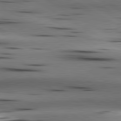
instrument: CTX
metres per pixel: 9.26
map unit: lApd
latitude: 80.5357
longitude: 160.0661
